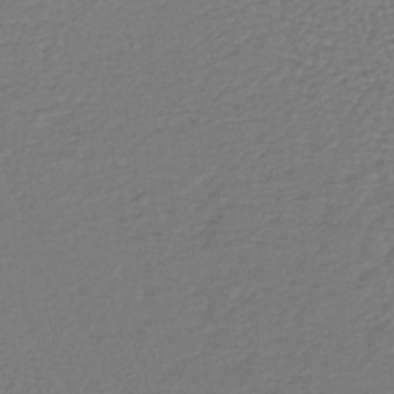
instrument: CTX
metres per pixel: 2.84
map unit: lHb
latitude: -39.0676
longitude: 61.9367
